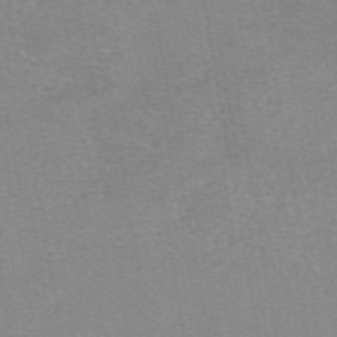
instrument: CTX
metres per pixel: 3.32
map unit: eAb
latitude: 48.9703
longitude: 105.7099
